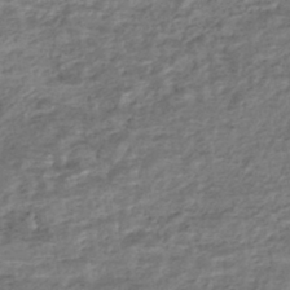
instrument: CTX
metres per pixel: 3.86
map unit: HNhu
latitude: -44.0472
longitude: 102.0661
